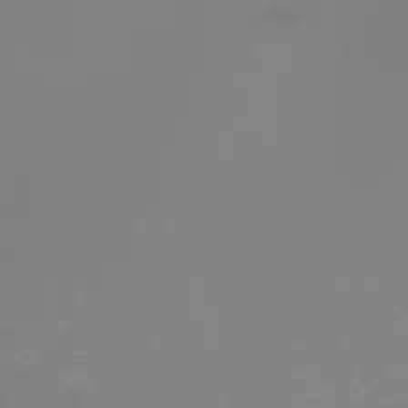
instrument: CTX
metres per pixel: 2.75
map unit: Nhu
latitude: -7.9745
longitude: -73.1970
